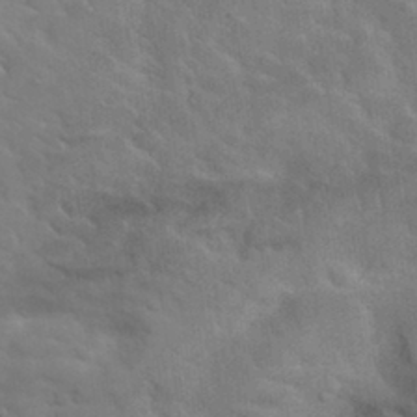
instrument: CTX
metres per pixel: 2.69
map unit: Nhu
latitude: 31.2537
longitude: -50.5167
